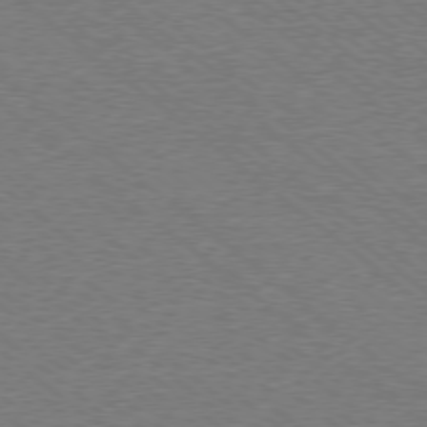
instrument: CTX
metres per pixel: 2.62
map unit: Ap
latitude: -78.8975
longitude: -82.8757
